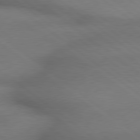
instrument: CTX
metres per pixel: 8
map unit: lApd
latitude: 79.2726
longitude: -167.6693
